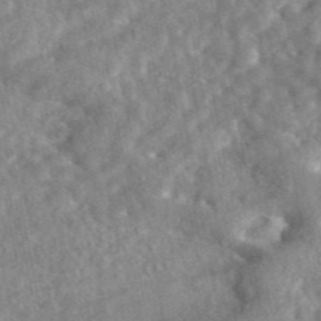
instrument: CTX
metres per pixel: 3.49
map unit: eAb
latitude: 45.4615
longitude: 127.5777
